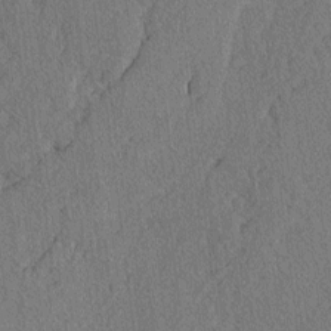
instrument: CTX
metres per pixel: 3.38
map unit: lAvf
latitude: -2.9352
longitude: -109.2914
